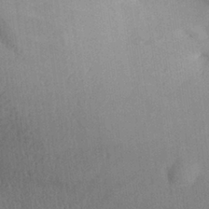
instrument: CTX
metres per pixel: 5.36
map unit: Aa
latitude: 28.9702
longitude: -137.1403
